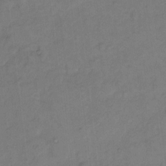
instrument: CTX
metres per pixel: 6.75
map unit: Hto
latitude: 7.0647
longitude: -61.1025
